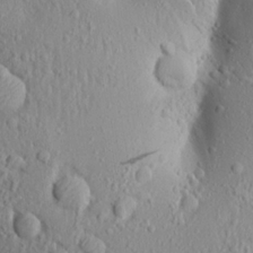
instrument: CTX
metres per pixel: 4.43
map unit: Aa
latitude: 17.3860
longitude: -147.9906
